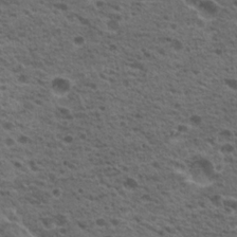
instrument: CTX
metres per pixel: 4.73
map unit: Nhu
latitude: 19.6127
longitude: -31.4238
